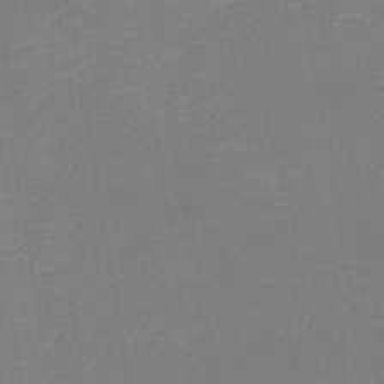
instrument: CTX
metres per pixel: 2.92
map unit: HNb
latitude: -50.4062
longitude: -48.6490
